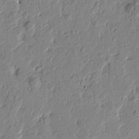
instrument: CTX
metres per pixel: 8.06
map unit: Htu
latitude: -1.7667
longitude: -178.3845
